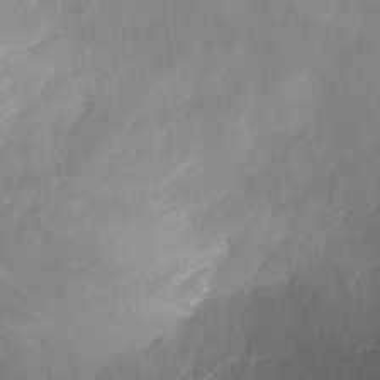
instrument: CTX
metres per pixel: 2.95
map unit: Nhu
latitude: -28.6896
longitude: -63.5371
